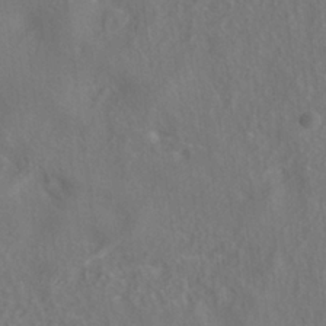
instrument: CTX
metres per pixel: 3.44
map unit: ANa
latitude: -36.4629
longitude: 95.3698
